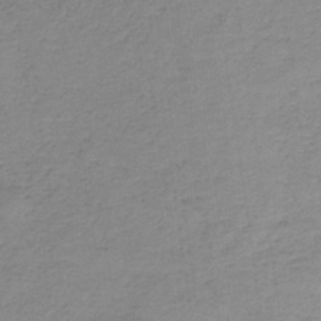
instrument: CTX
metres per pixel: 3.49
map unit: HNb
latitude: -33.2754
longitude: 59.7855
